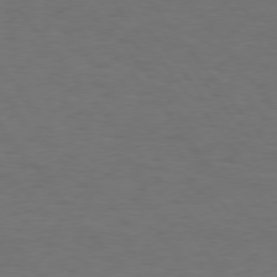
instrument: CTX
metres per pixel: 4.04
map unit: Hpe
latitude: 75.1781
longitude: -131.4805
